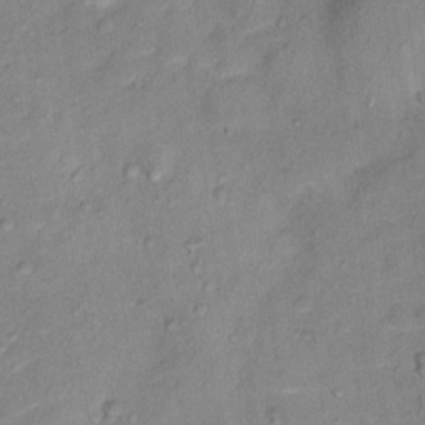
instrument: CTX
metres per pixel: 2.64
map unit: Hto
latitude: 16.1011
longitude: -40.3089
